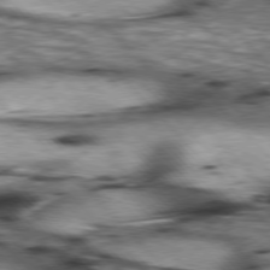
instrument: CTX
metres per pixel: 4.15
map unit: lApd
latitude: 76.8191
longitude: -50.1388
